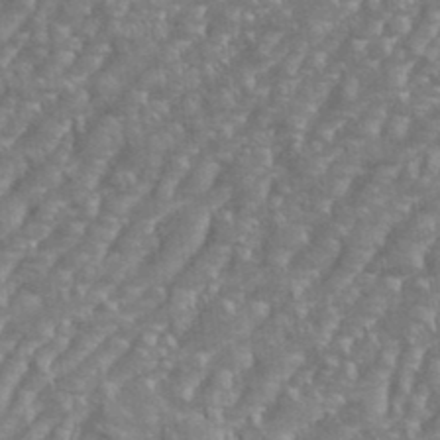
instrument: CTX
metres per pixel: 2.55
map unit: eHh
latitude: 36.0255
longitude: -133.7828
